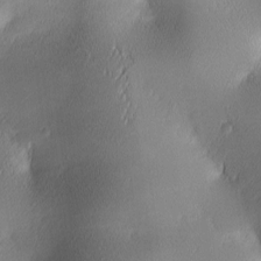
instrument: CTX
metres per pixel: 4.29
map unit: lAa
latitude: 2.6301
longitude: -117.1781
